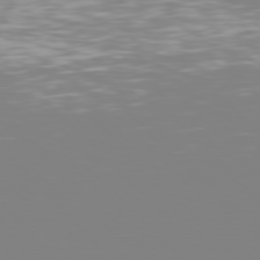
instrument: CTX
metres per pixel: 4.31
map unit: Hpe
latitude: 77.2726
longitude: -161.8772
